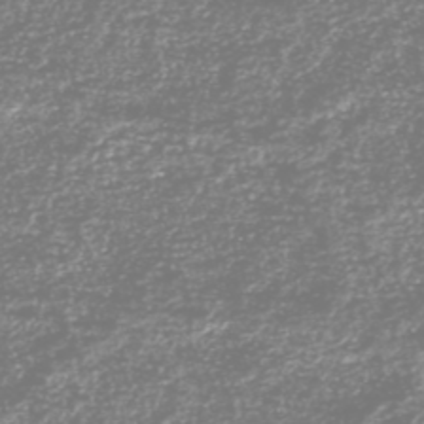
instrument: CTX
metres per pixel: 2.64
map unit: HNhu
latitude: -46.7274
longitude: 29.0675
